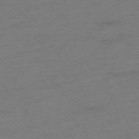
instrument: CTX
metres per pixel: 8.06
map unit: Hpe
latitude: -76.1228
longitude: -12.3090
